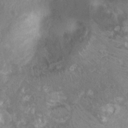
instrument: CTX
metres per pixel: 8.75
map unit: Nhu
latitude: 2.7813
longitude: -24.6868
